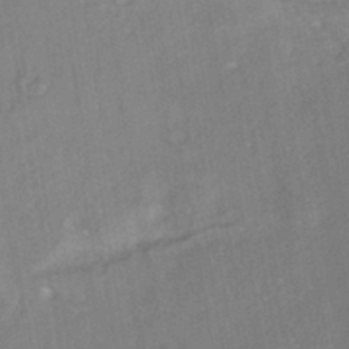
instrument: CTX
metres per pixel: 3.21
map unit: HNhu
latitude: -41.5021
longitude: 91.5399
